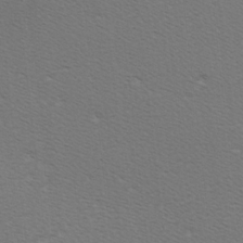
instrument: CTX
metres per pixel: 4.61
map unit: Hve
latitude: 2.6301
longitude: -125.1781
